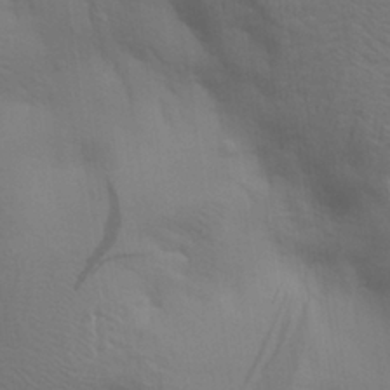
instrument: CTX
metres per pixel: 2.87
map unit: Aa
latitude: 27.8395
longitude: -138.8947
